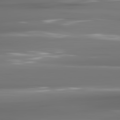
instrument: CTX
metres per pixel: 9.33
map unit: lApd
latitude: 81.7450
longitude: -136.3090
